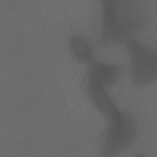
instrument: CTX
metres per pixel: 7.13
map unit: lHb
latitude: -47.4265
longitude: 63.1998
